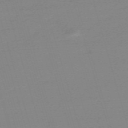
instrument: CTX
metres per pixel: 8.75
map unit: eHh
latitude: -61.8800
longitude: 52.1416
